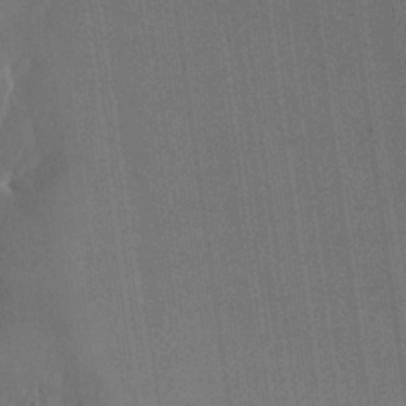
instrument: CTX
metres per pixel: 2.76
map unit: Nhu
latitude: 28.4223
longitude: -67.5371
